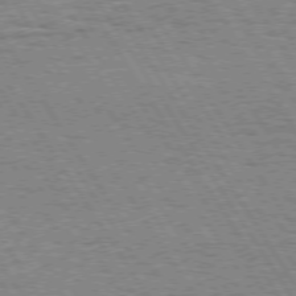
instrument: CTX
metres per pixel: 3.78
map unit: Hpe
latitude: 73.5372
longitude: -133.8017
